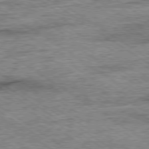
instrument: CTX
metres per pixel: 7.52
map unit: Ap
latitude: -79.7666
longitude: -78.8947
